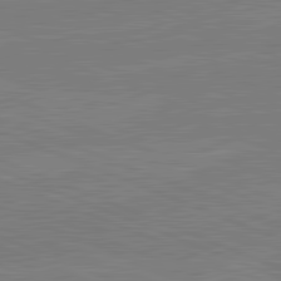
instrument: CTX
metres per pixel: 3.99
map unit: lApd
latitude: 82.2144
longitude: -156.6490
